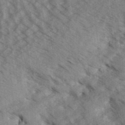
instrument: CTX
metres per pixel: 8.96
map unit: Aa
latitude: 32.0444
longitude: -138.6679
